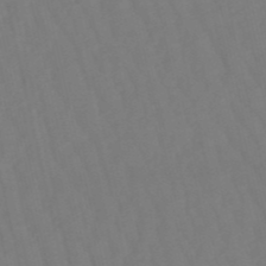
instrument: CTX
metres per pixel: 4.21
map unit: eHb
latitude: -50.0661
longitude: 76.3306
